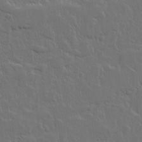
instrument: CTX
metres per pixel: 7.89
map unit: lHvf
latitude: 17.8394
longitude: -116.7246
